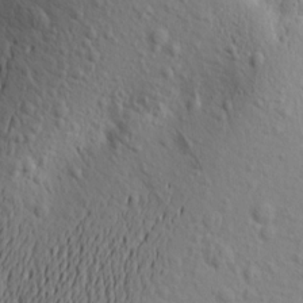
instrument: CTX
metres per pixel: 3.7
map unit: Aa
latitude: 15.0837
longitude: -141.8583
